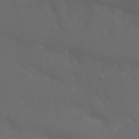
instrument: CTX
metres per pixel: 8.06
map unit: Nhu
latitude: 24.4978
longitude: -61.3292
